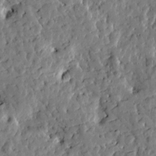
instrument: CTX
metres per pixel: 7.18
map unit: Htu
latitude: -1.4455
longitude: -179.9717
